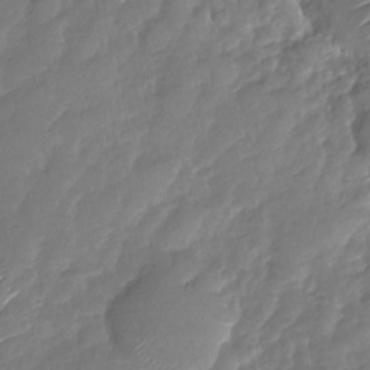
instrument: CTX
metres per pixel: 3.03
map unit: Nhu
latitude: -27.9367
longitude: -61.0647
